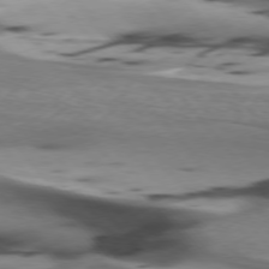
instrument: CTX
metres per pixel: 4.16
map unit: lApd
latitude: 75.7072
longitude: -66.1388
